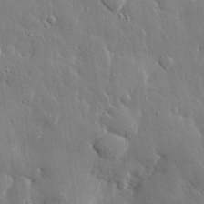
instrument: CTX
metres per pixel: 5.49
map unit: eHh
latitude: 29.4993
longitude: -79.9528
